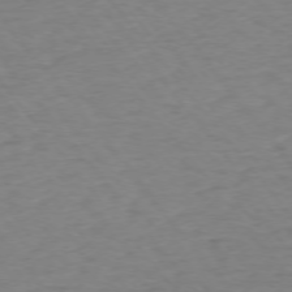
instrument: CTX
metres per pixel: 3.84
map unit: Ap
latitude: -75.5399
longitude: -88.9136
